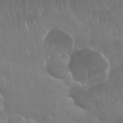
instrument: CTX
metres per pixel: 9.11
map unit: Nhu
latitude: 28.2522
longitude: -62.2901
